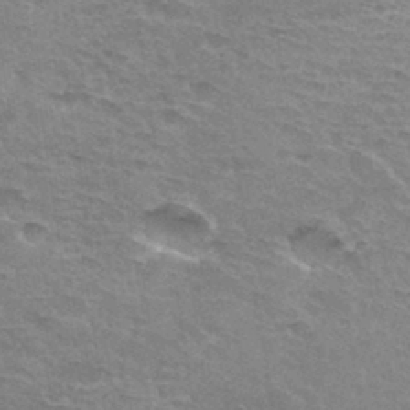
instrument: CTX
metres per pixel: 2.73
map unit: Hto
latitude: 33.6505
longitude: -45.1403
